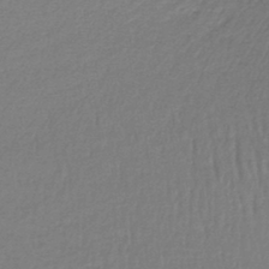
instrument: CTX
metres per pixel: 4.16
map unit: lHb
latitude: -43.2375
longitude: 59.1998
